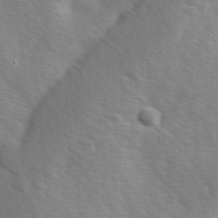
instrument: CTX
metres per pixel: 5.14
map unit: Ave
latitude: 1.5749
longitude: -113.0080
